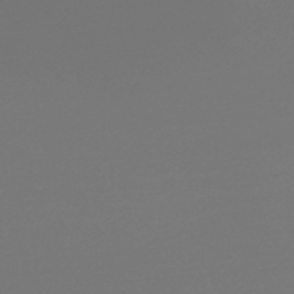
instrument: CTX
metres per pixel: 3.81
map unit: lHb
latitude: -45.8422
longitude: 61.6722
